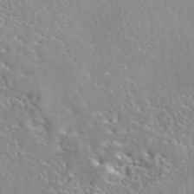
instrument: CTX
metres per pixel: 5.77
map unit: eAb
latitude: 44.6112
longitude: 113.7667
